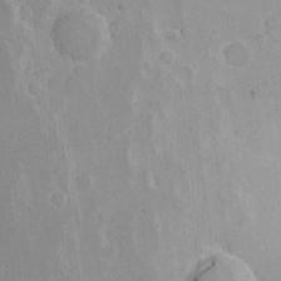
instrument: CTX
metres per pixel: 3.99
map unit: eHh
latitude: 15.9906
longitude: -71.8772
